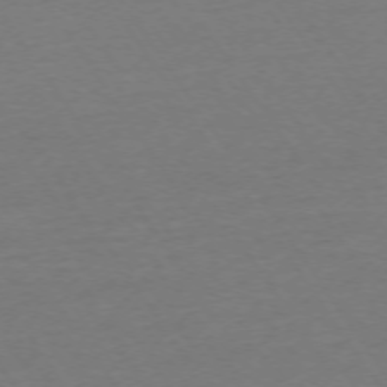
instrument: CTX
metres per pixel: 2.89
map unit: Ap
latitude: -74.4062
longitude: -85.7450
